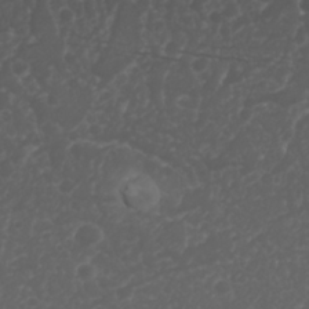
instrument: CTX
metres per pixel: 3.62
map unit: Nhu
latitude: 26.2334
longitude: -64.4979
